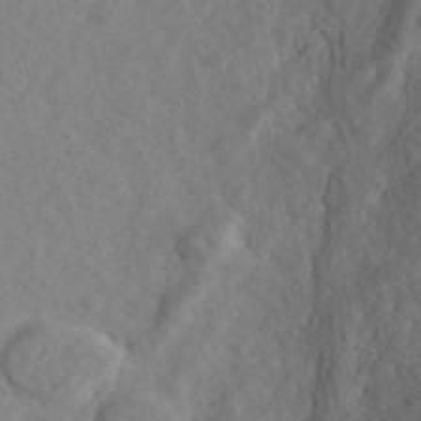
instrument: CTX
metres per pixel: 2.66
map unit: ANa
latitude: 42.6113
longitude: 34.0661
